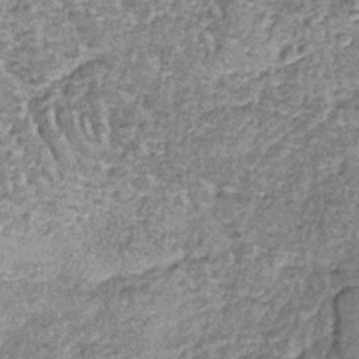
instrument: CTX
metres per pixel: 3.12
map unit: lHb
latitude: -38.5385
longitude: 64.8408
